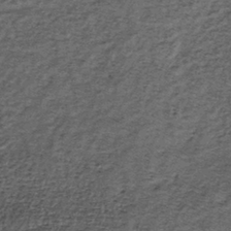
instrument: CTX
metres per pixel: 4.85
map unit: lHb
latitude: -38.7841
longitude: 66.2551
